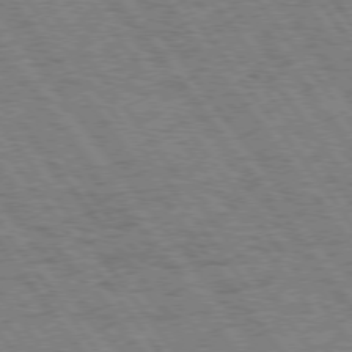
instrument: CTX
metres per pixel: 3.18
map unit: Hpe
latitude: 74.6113
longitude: -139.4426
